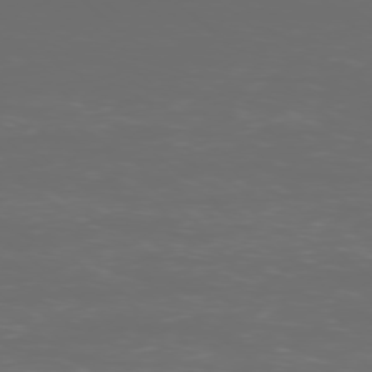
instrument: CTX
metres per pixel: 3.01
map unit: Ap
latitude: -77.4265
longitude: -81.0458
